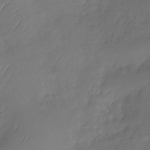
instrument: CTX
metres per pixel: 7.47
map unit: Nhu
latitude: -29.1620
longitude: -60.3278
